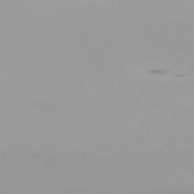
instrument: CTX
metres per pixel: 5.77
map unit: Hpe
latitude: 76.0633
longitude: -143.2726
